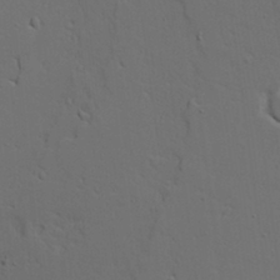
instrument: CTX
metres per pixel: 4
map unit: Aa
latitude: 19.0836
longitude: -125.8583
